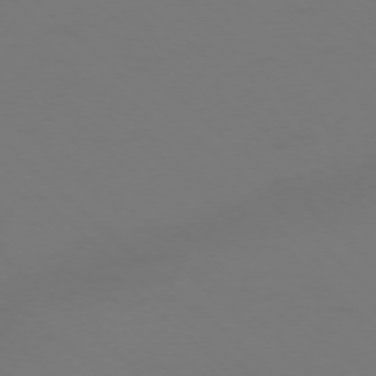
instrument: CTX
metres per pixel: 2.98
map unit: Ap
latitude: -76.4062
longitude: -79.1403
